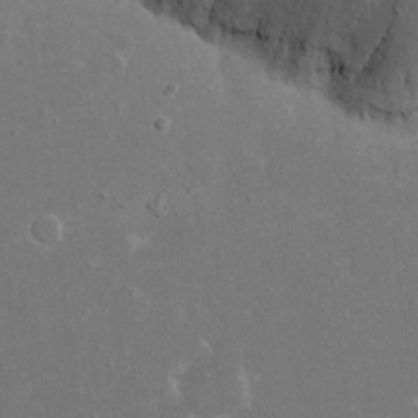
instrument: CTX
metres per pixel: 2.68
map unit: eHh
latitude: 16.3467
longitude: -72.0255
